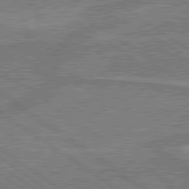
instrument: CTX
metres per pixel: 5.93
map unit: lApd
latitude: 79.8206
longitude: 166.7652
